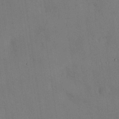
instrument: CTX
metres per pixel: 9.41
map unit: Nhu
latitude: 28.8569
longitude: -71.8961
